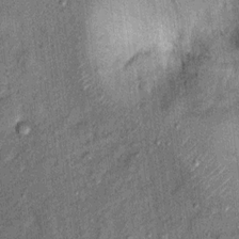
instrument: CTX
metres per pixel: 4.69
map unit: Ht
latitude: 9.0836
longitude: -37.5182
